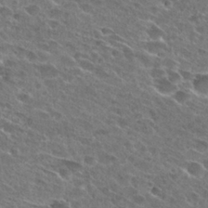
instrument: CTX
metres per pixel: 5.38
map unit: Hto
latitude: 26.5924
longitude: -43.8583
